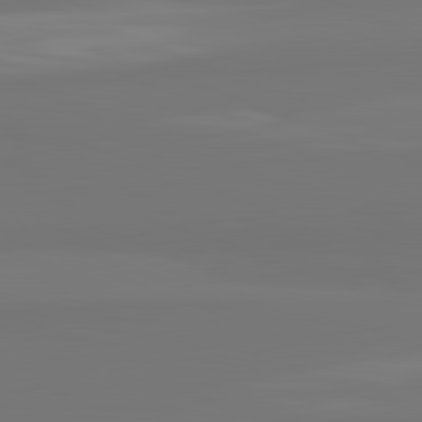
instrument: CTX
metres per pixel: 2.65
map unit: lApd
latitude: 82.1766
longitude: 159.5399
